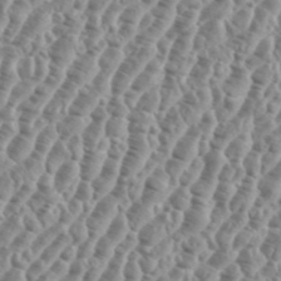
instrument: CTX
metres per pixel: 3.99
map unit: eHh
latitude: 36.4979
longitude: -135.9906
